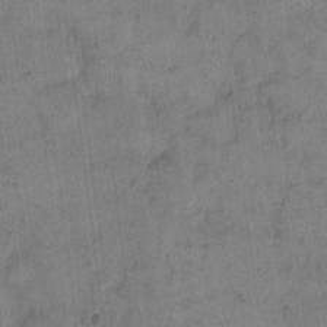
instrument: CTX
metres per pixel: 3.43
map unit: eHh
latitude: 14.3846
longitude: -66.6490
